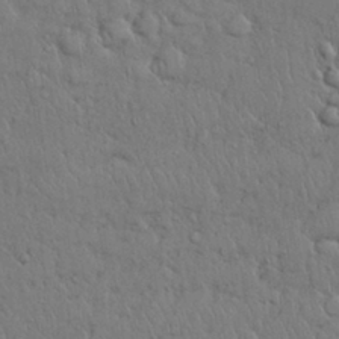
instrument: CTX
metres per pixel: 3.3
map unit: Nhu
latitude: 28.4790
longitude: -68.4979
